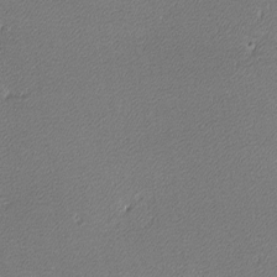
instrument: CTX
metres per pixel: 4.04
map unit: lHvf
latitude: -11.9367
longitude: -103.6127
